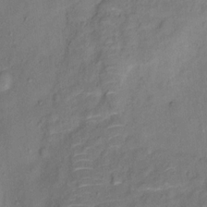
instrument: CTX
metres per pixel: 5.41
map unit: Ht
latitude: 11.8017
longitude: -40.0444
